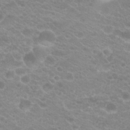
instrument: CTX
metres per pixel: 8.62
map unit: Hto
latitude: 20.3468
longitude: -37.1592
